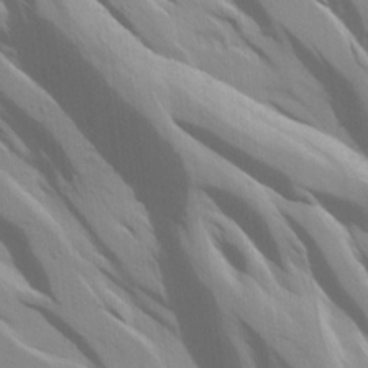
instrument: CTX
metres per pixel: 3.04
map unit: Aa
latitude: 15.2915
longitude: -143.5560
